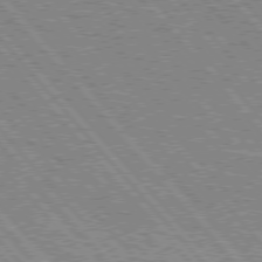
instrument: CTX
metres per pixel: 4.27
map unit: Hpe
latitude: 75.9717
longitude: -126.2145
